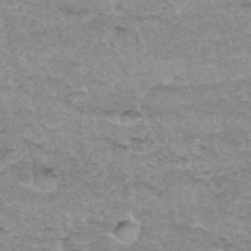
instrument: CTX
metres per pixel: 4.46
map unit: Hto
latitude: 33.8205
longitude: -47.4994
